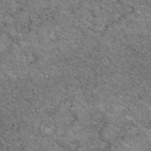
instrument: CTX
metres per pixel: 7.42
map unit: eAb
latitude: 49.3671
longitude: 114.6707
